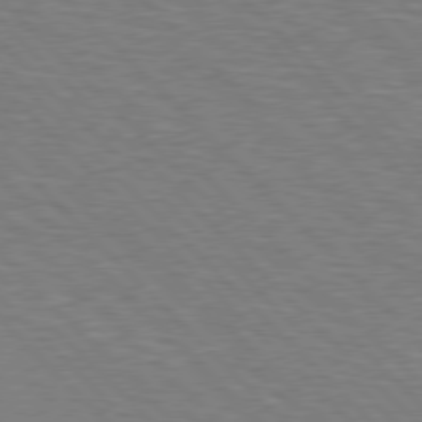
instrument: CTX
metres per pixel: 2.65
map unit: Hpe
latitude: 77.1025
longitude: -151.4804
